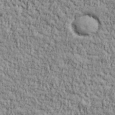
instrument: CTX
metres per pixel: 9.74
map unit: lHvf
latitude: 38.8191
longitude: -90.3089
